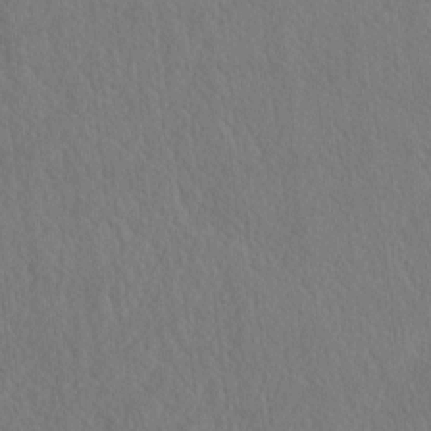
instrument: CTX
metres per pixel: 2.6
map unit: eHh
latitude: -3.4076
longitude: 15.5777
